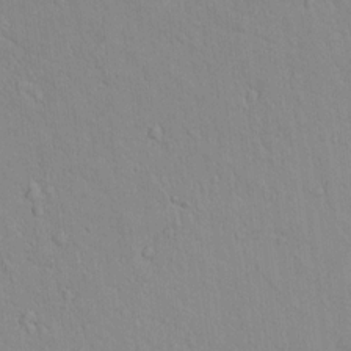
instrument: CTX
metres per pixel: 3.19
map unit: lAvf
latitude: 8.5924
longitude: 168.5384
